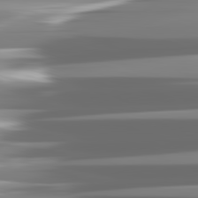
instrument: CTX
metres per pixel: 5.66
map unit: lApd
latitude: 81.8961
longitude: -136.2901
